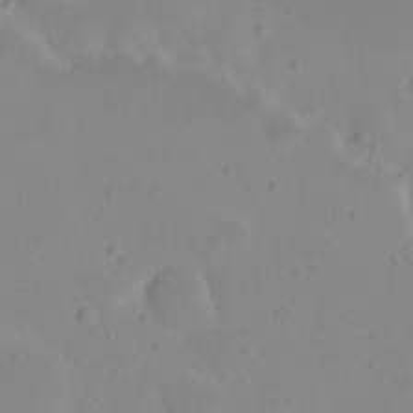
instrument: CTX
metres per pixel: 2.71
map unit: eHh
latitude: 21.2348
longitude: -64.9136
